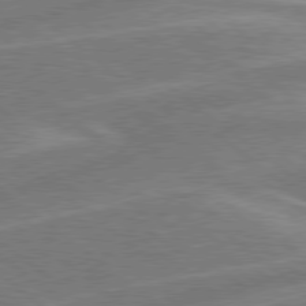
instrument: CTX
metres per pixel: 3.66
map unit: Hpe
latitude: 78.6113
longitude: -153.7261
